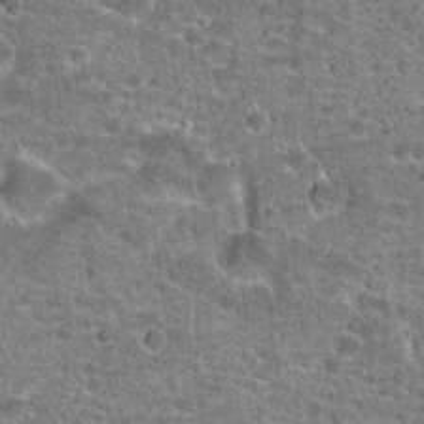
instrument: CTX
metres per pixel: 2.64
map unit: Hto
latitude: 20.5546
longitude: -42.6113
